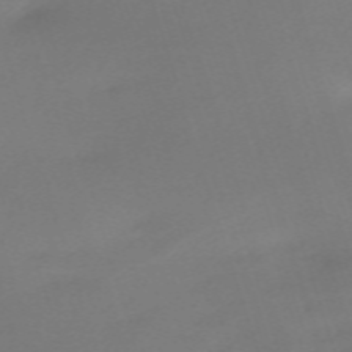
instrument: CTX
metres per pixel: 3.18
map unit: eHh
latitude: -62.7841
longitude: 51.4265
